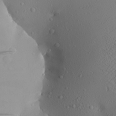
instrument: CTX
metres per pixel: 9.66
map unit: Aa
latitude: 24.5356
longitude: -144.4412
